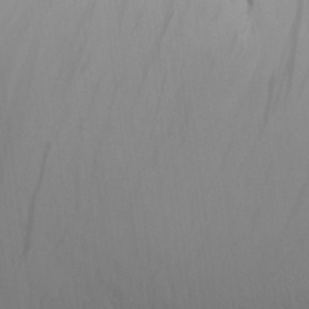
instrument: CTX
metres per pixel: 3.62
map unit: Aa
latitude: 26.1767
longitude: -143.2159
